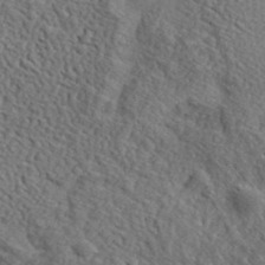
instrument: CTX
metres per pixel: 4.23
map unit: lHvf
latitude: 37.9528
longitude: -87.3293
